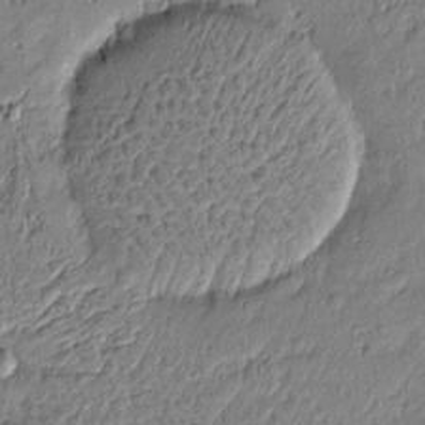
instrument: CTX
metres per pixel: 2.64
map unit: Htu
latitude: -6.4629
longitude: 176.9353
